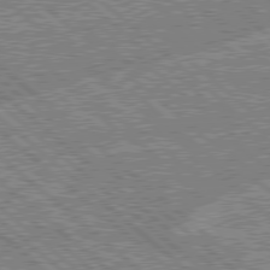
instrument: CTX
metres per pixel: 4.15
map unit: Hpe
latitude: 78.4034
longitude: -159.4993
